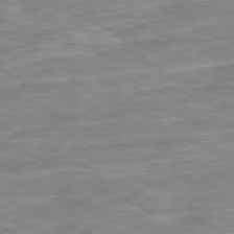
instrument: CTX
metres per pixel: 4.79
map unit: Ap
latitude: -80.8030
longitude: -91.8394
